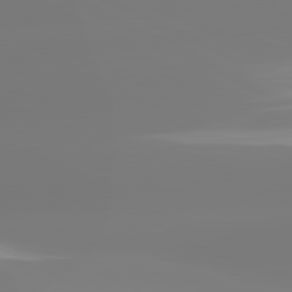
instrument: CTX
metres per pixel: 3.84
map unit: lApd
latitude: 81.3104
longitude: -156.6868
